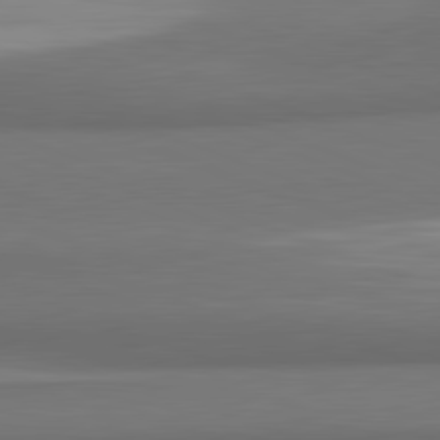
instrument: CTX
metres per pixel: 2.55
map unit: lApd
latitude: 82.0633
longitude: 169.9367
